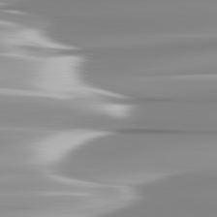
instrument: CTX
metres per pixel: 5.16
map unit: lApd
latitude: 82.8002
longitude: -138.1578
